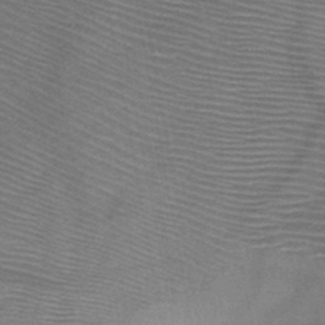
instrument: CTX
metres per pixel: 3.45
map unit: HNb
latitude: -46.9352
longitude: -39.9717
